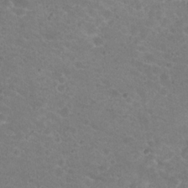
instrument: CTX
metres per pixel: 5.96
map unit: Hto
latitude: 19.6316
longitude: -32.9892
